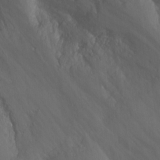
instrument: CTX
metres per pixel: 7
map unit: Hto
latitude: -2.3495
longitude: -35.1403
